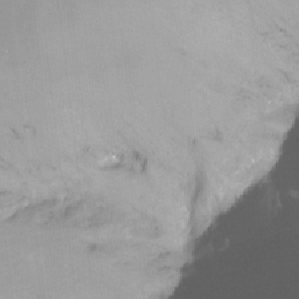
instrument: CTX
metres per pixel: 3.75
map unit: Ht
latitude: -15.3699
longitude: -52.0255
